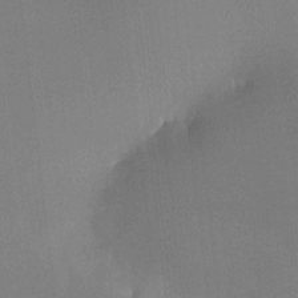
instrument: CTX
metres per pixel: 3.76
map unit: HNhu
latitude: 8.1578
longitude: 9.1998
